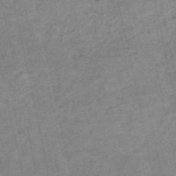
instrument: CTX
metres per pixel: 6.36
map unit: HNb
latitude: -54.6141
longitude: -42.9136
